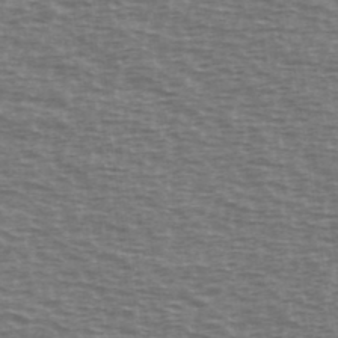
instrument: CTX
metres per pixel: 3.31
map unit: Ave
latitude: 38.4790
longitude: -112.9325
